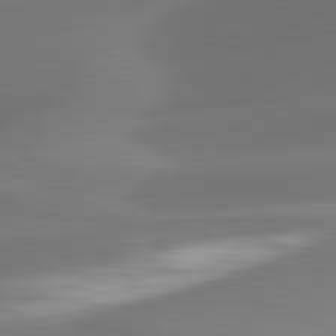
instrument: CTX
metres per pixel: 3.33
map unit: lApd
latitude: 81.8016
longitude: -160.5168
